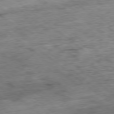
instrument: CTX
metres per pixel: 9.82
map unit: Ap
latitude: -78.3873
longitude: -87.7827
